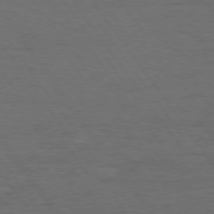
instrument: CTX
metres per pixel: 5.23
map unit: Hpe
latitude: 74.8002
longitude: -140.7813
